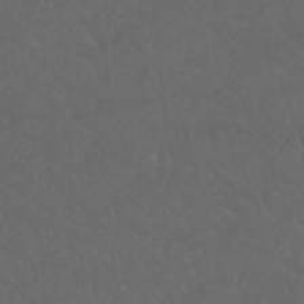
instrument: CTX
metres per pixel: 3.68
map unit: Nhu
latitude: 23.1403
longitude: -64.8569
